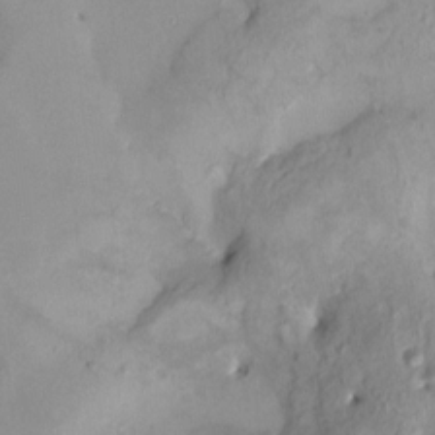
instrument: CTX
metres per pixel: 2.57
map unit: HNhu
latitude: 6.8380
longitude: 1.2187
